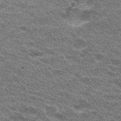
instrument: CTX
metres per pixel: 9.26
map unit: Hto
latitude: 26.1200
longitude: -29.8583
